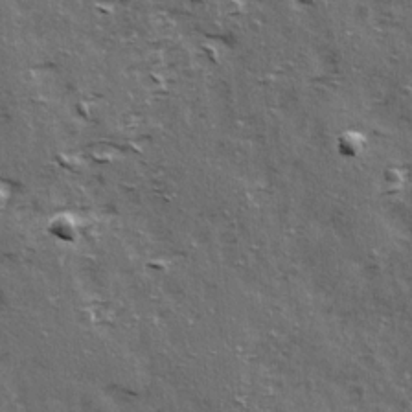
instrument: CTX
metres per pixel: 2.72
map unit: Ave
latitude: 15.4805
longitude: -104.4601
